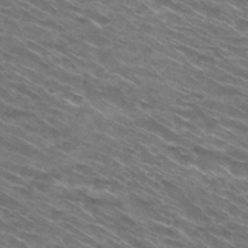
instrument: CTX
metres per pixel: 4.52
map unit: Hto
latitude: 31.0081
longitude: -46.3090
